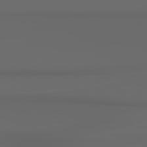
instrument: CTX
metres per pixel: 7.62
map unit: Hpe
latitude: 78.6680
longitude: -135.7260
